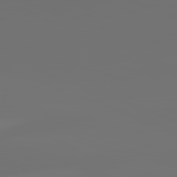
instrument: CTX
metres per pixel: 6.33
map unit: lApd
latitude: 82.1388
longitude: -153.5938
